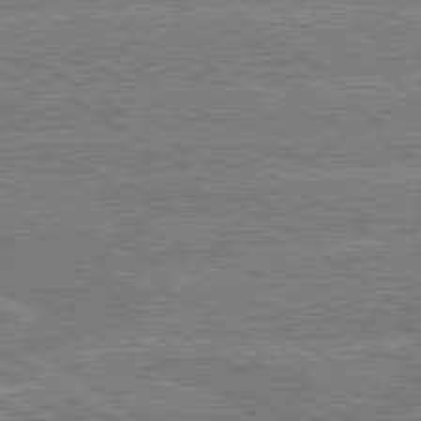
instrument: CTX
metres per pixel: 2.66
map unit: lApd
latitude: 79.4049
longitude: -133.0647
